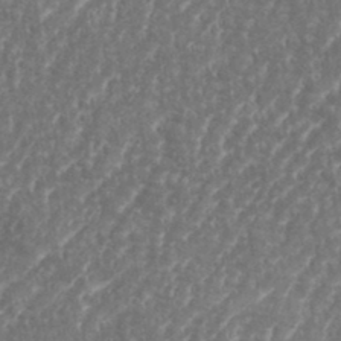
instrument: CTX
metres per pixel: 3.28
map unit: eHh
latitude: 35.1781
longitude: -134.3278
